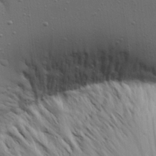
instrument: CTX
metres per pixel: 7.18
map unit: Aa
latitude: 22.1389
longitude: -142.2145
